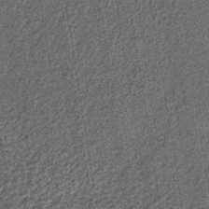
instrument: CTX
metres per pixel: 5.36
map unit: lHb
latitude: -39.7099
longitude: 64.2929
